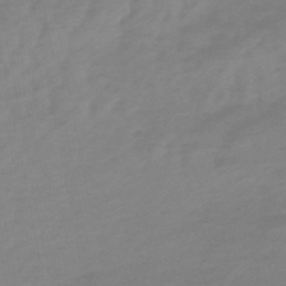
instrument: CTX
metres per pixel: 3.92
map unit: lHb
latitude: -48.9164
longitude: 77.4832
